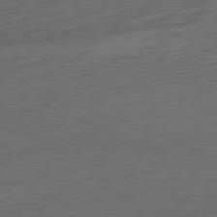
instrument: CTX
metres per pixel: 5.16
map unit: Ap
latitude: -81.6911
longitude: -75.7072
